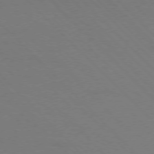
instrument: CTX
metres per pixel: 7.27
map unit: Ap
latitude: -77.3888
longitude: -69.4427
